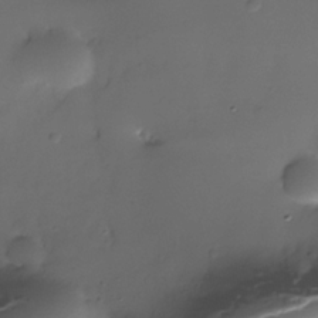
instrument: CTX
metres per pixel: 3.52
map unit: Nhe
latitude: -35.5777
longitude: -117.6316
